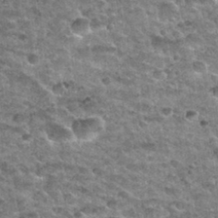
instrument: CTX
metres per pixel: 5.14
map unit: Nhu
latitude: 32.2522
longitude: -52.4601
